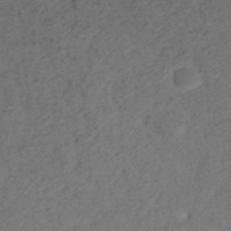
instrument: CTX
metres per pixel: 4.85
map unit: ANa
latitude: 35.7827
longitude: 13.7667
